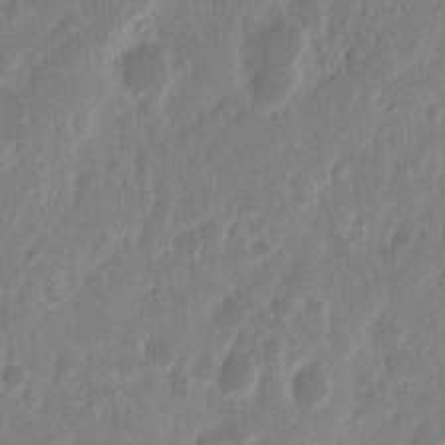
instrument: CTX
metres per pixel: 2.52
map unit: Nhu
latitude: 14.4034
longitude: -72.8947
